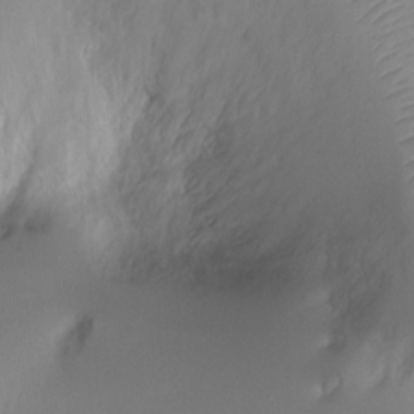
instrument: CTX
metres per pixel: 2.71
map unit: Ht
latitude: -3.2375
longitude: -28.9513
